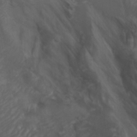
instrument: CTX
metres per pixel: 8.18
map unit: Aa
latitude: -3.5210
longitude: -73.2726
